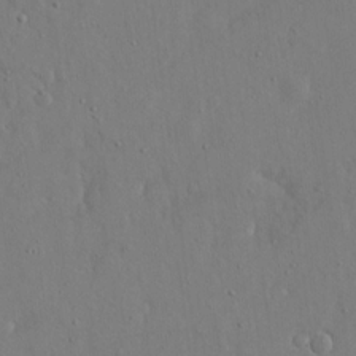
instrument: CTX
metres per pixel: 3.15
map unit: eHh
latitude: 16.7246
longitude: -71.0269
